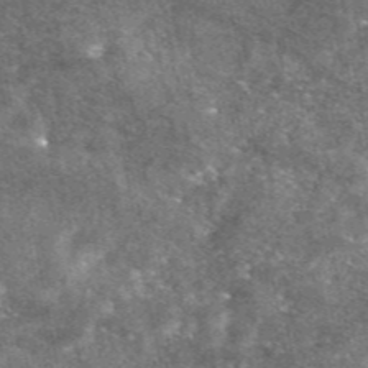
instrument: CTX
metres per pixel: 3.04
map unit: eAb
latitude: 47.3293
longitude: 122.1984
